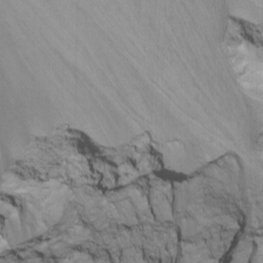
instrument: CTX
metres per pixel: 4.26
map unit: Nhu
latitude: -8.8408
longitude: -44.4223
